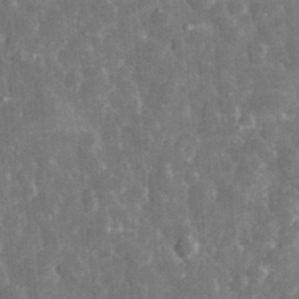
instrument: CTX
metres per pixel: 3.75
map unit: eHh
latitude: 31.9528
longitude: -71.4426
